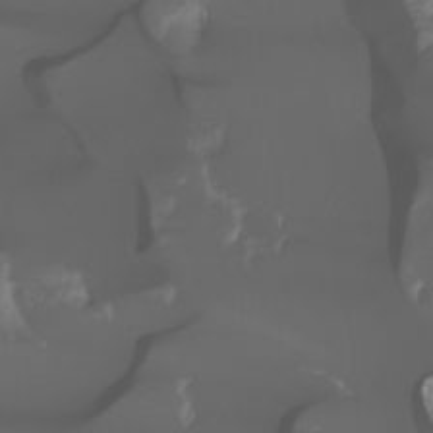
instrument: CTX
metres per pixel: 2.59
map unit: Nhu
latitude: -14.0094
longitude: -63.1026
